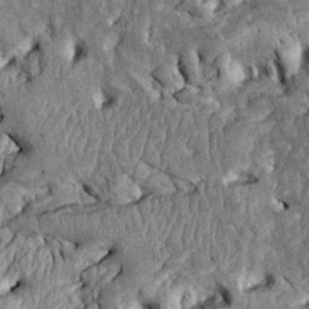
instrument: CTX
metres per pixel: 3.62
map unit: Htu
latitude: -1.7667
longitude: 148.9164
